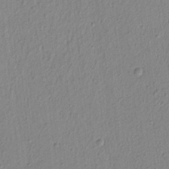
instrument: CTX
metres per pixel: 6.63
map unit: lAvf
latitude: 6.4412
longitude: 165.5022
